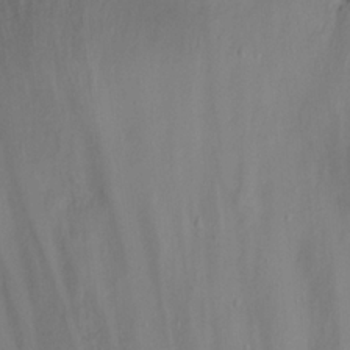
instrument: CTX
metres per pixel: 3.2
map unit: eHh
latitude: 24.1011
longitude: -63.9150
